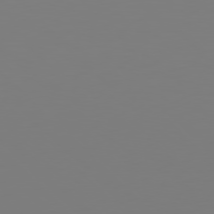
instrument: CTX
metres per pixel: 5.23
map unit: Hpe
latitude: 78.0822
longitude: 179.4454
